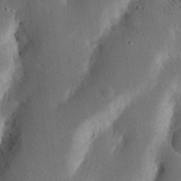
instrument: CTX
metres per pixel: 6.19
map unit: Nhu
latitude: 16.8002
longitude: -74.7813
